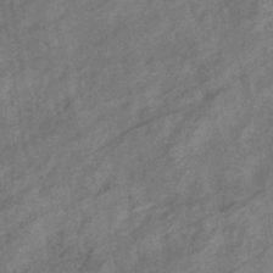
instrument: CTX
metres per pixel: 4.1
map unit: eHb
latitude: -38.2362
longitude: 77.5777
